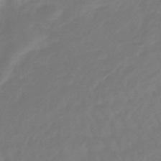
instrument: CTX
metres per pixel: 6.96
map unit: eHb
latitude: -46.3117
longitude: 81.4833
